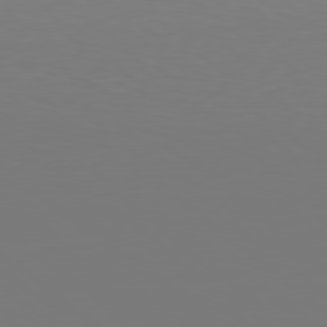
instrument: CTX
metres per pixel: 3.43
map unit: Hpe
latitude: 78.4979
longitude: -138.6113
